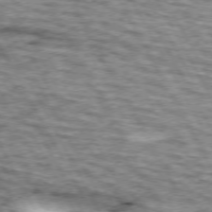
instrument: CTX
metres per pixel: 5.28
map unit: lApd
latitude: 73.5183
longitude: -55.6883
